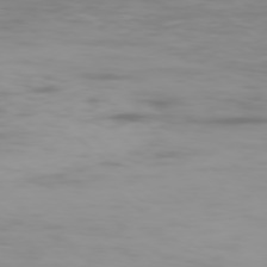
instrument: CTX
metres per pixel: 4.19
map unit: Ap
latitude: -78.9163
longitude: -72.2901
